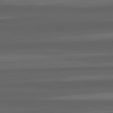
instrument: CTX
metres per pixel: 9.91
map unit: lApd
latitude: 82.4601
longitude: -171.4804
